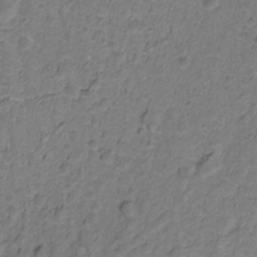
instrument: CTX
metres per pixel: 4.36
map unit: Hto
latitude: -11.3699
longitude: -38.7624
